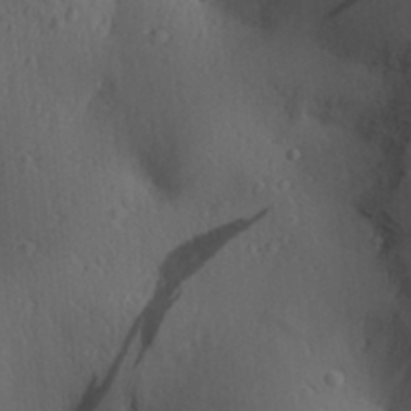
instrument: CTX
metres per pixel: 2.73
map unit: Aa
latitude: 30.0255
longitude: -140.5167
